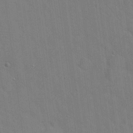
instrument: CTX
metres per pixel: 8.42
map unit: Hto
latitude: 20.7247
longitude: -54.2900
